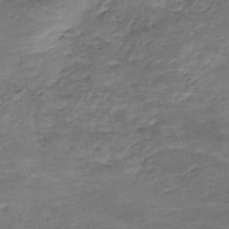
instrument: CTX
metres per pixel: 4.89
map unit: Nhe
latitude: -48.3307
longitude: -171.1025
